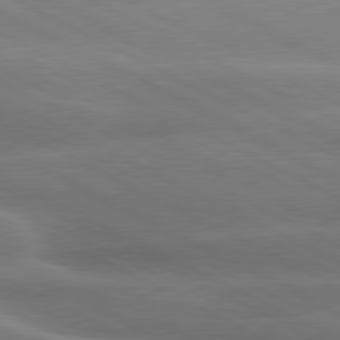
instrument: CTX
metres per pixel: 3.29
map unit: lApd
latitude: 80.2711
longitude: -136.4223
